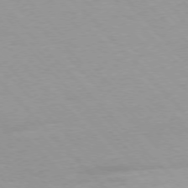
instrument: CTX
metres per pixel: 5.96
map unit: Ap
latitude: -77.1242
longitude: -87.8205
